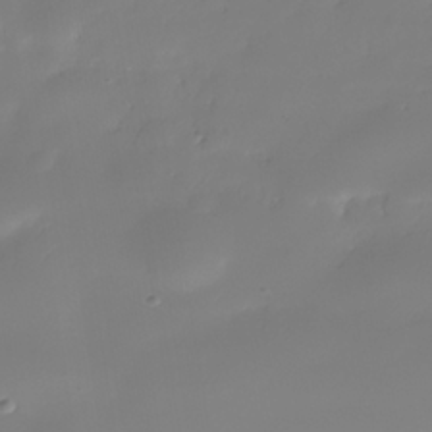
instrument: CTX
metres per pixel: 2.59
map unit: Nhe
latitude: -38.2740
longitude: -120.0444
